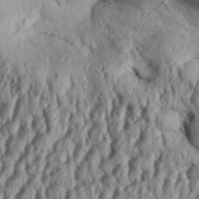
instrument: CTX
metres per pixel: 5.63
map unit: Aa
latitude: 32.8947
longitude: -136.2901
